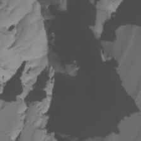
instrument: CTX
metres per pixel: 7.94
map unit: Nhu
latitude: -5.4076
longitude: -94.2712
